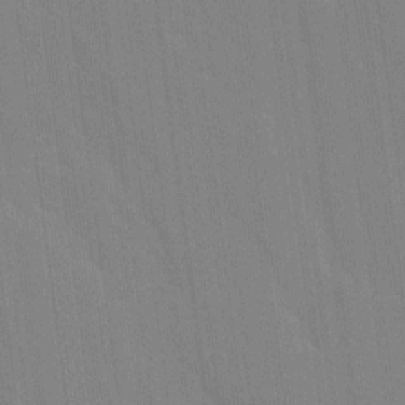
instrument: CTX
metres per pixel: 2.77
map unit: Ave
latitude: 15.3293
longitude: -130.3279
